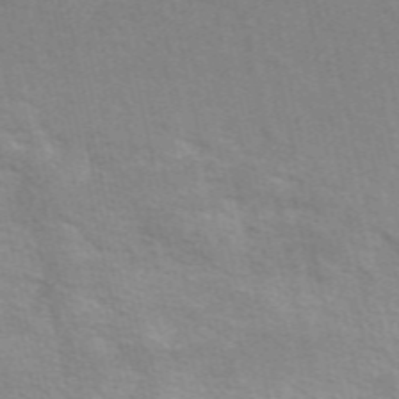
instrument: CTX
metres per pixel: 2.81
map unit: eAb
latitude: 50.5734
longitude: 111.3509
